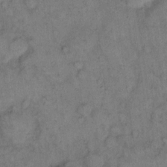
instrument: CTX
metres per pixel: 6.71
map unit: eHh
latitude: 14.8191
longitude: -64.8947
